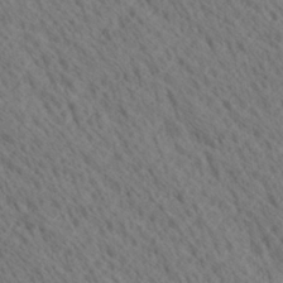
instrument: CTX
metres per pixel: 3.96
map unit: Ave
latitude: 20.7247
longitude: -139.6127
